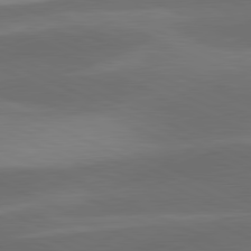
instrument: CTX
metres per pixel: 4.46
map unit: lApd
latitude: 81.3482
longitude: 125.8044
